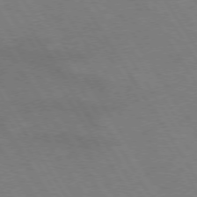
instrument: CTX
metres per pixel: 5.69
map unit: lApd
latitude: 72.6869
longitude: -57.7260
